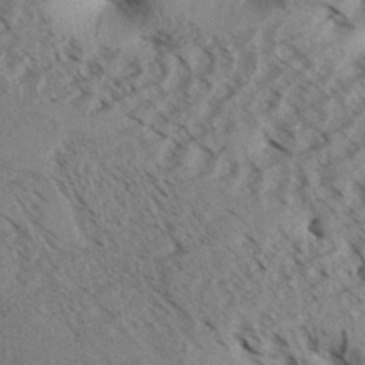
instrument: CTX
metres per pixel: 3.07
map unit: Aa
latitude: 32.2711
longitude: -138.6868
